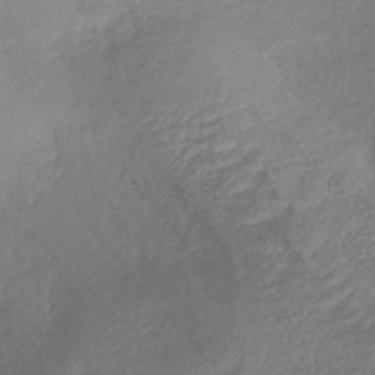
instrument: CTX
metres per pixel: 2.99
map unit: lHb
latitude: -39.2754
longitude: 74.9164
